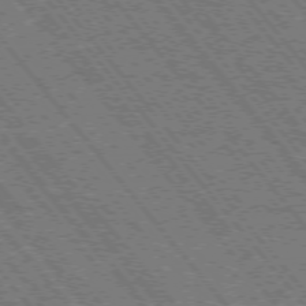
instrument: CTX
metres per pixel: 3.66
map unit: Hpe
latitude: -75.5777
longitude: -16.6113
